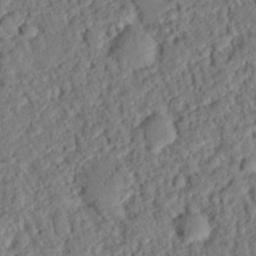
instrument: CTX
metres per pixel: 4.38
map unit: eHh
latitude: 25.7827
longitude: -80.9136
